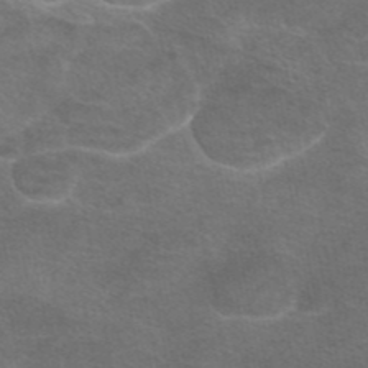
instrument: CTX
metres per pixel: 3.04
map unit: eAb
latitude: 44.9891
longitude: 106.1795
